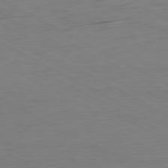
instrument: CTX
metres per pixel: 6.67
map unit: Ap
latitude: -80.8030
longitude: -61.7260
